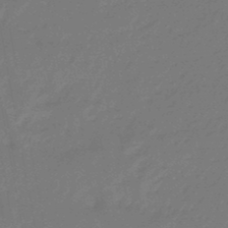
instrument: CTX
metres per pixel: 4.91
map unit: eHb
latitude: -46.8030
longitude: 82.3684
